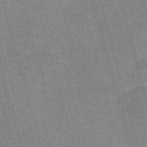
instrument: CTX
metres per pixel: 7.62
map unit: Nve
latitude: -59.0297
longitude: 64.1039
